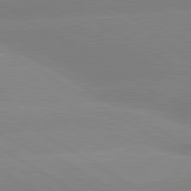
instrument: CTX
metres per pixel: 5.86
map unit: lApd
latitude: 80.3845
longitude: -152.3090
